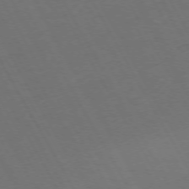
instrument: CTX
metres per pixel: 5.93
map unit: Hpe
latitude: -74.2929
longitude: 8.1984
